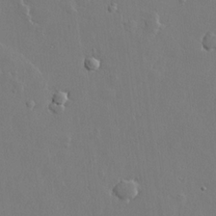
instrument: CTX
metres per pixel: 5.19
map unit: lHvf
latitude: 22.3467
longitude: 145.0109
